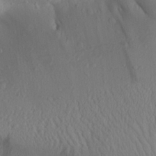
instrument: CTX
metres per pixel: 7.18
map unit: Aa
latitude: 26.8758
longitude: -147.1970
